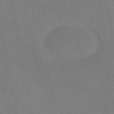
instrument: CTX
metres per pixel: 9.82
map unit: HNb
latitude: -47.9178
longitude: 56.6140
